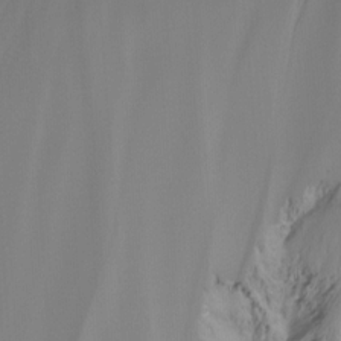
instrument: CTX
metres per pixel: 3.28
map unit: Ht
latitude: -15.0487
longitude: -56.8191
